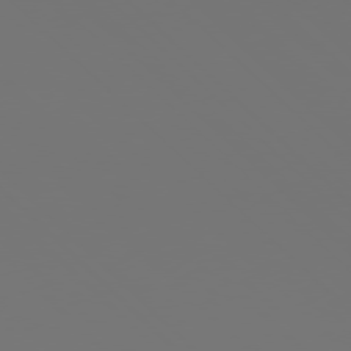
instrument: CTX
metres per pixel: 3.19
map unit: Hpe
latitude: 76.8380
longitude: -164.9703
